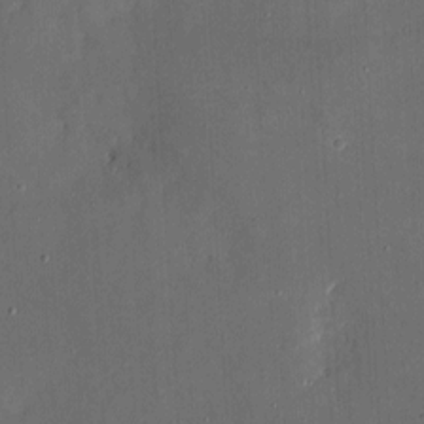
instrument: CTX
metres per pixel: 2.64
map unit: eHh
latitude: 5.3671
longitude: -68.8569
